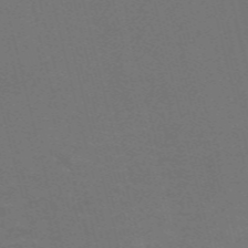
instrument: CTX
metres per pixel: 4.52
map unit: Nve
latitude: -59.3320
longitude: 63.2565
